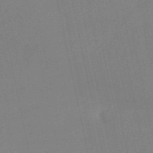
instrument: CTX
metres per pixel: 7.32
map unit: HNb
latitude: -52.6518
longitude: -49.6883
